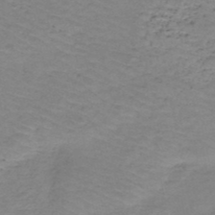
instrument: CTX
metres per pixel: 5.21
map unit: HNb
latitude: -50.2739
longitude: -53.8584
